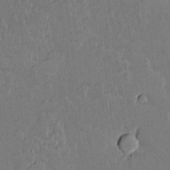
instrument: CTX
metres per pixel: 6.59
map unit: lAvf
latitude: 15.4805
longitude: -127.7072
